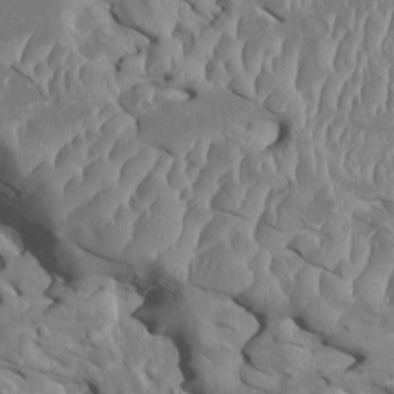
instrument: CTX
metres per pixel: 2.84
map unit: Htu
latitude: 1.1403
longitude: 143.1809
